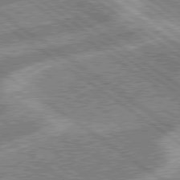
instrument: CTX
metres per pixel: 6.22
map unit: lApd
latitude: 79.0837
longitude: -169.7639
